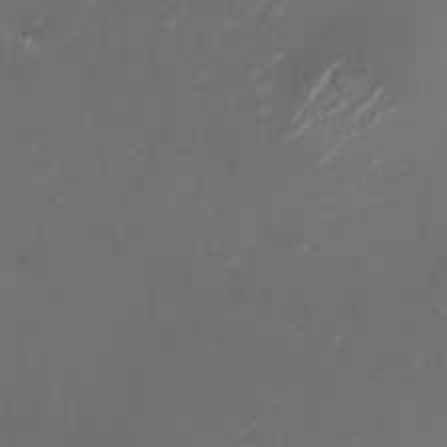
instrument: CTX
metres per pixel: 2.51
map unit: Nhu
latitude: -27.4643
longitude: -72.8569
